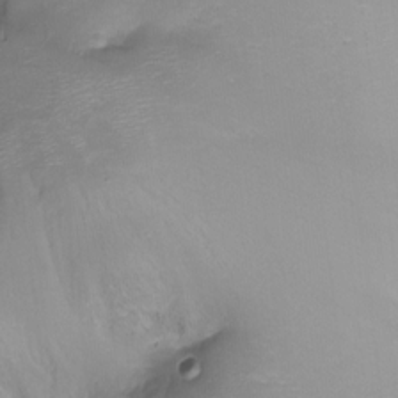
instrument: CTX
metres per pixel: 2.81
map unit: Ht
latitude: -17.4455
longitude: -44.3089
